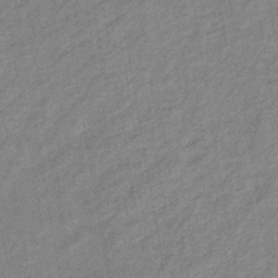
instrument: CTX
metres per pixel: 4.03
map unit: eHb
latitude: -41.1809
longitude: 82.2739
